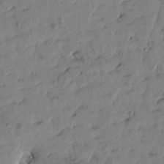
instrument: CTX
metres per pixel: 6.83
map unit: Htu
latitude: 1.6694
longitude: 178.2361
